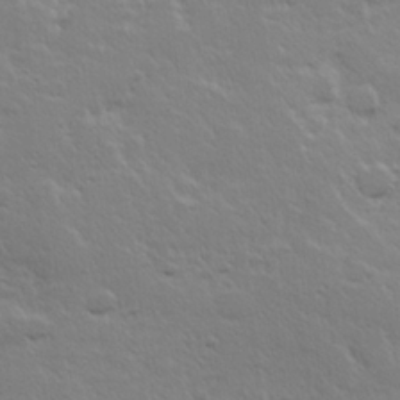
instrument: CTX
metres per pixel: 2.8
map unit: Hve
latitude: 24.1388
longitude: 144.8408
